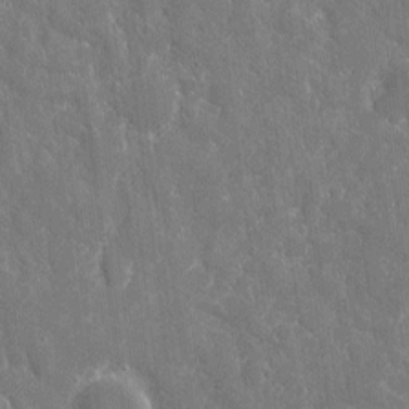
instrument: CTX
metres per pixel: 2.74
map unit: eHh
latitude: 7.5560
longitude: -69.6883
